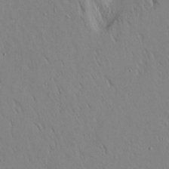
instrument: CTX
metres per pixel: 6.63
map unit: Aa
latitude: 19.3481
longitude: -147.7072
